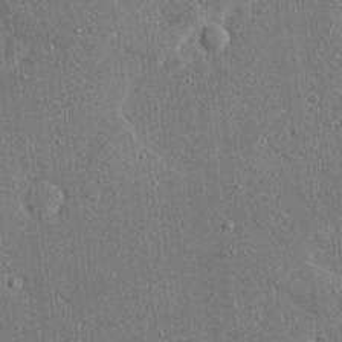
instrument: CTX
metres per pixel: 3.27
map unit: Ave
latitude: 16.8947
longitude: -140.1199
